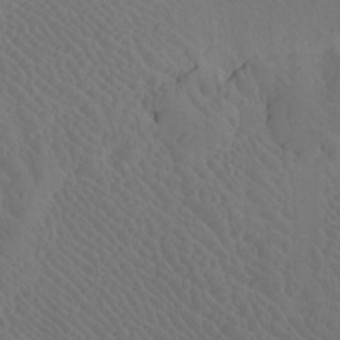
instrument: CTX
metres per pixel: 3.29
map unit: Htu
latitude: -7.6910
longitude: -67.0647
